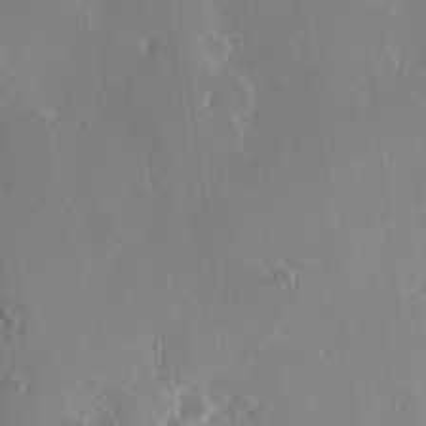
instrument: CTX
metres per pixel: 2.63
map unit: Hve
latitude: 23.7072
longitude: 146.5762
